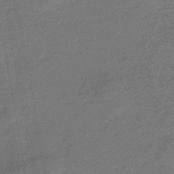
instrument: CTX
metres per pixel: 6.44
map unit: eHb
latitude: -45.3321
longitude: 88.9541
